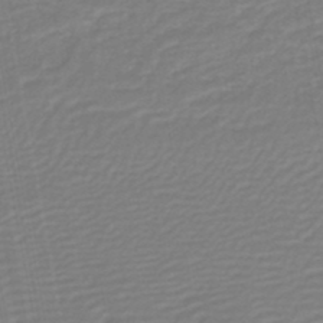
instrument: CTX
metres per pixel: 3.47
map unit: lHb
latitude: -46.3495
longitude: 74.0094
